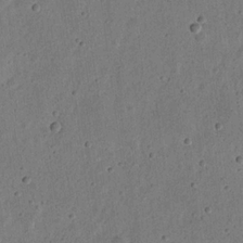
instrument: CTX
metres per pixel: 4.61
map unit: eHh
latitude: 21.9150
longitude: -69.1970
